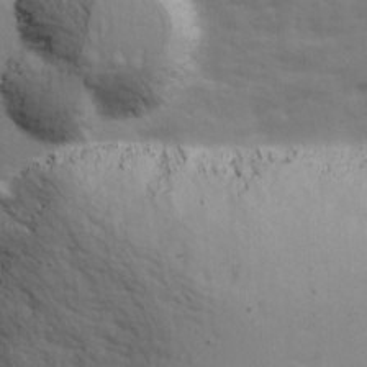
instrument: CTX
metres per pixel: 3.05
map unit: Ave
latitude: 12.6302
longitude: -102.8758
